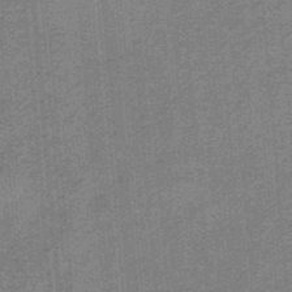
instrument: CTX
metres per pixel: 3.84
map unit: HNb
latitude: -34.6141
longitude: 57.1242
